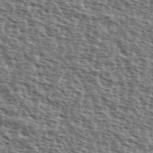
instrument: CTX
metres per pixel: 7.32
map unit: Ave
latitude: 38.3845
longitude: -111.8017
